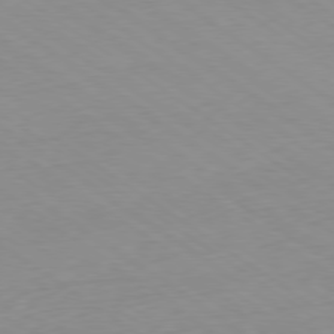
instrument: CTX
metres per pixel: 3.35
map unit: Ap
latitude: -79.4643
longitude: -55.1781
